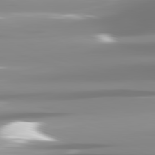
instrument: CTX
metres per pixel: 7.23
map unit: lApd
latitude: 82.0822
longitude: -139.2726
